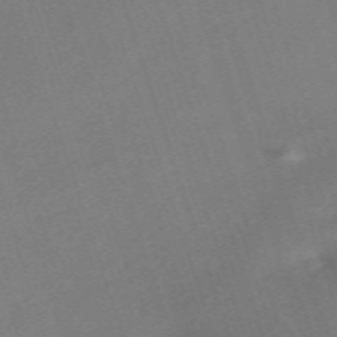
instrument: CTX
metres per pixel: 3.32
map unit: eHh
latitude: -63.2376
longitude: 50.4251
